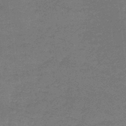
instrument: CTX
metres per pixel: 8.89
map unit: lHb
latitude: -43.5021
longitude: 66.7841
